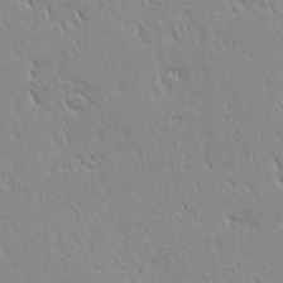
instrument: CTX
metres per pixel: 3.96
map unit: Ave
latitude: 20.8758
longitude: -137.2726
